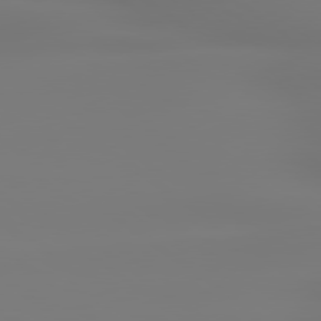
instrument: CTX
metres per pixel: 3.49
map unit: lApd
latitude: 79.2159
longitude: -136.2901
